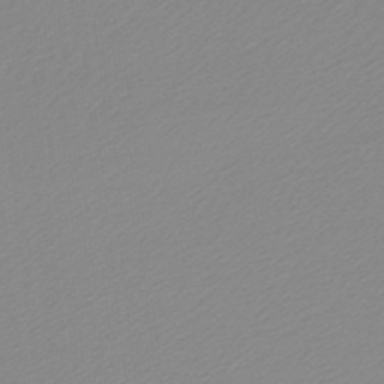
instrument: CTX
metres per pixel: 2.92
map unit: lHb
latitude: -45.6533
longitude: 65.5021
